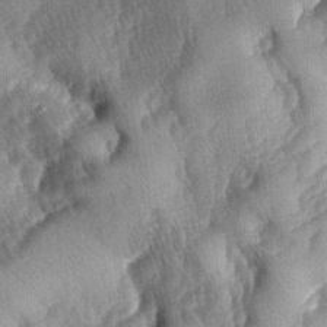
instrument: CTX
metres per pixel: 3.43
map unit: lAa
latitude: -4.1794
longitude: -127.1592
